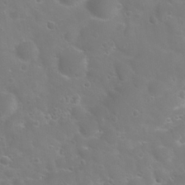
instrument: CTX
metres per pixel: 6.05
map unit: Nhu
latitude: 24.2144
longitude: -61.2915
